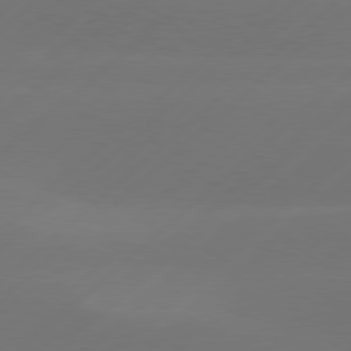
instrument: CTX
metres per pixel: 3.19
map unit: Hpe
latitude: 78.1767
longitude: -131.1404
